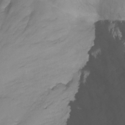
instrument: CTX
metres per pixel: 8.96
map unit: Nhu
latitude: -7.4076
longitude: -52.1389
